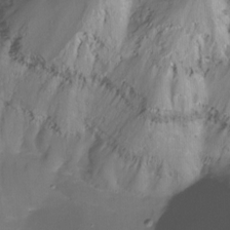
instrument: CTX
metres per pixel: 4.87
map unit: Nhu
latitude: -15.1054
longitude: -56.8946
